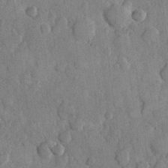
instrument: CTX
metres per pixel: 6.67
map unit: Hve
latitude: 23.3671
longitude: 148.2551
